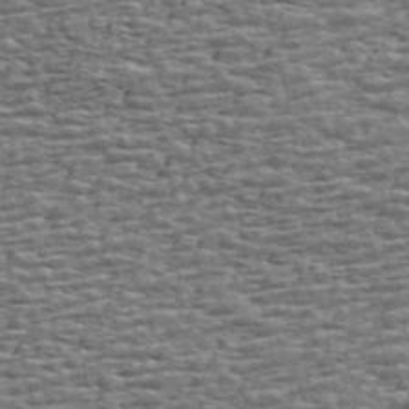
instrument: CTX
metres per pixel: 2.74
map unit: ANa
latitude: 45.5938
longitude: -84.3656
